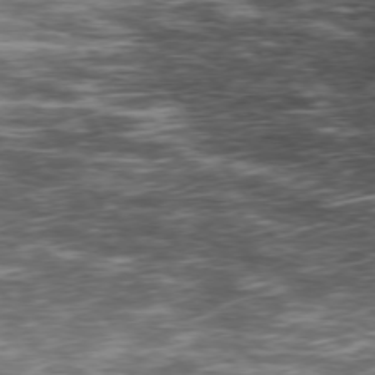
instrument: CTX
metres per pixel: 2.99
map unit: Hpe
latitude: 74.1200
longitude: -142.3090
